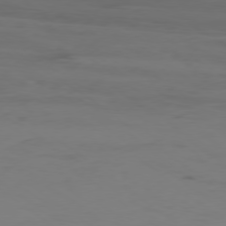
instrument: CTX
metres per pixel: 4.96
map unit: Ap
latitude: -77.8800
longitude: -66.1199
